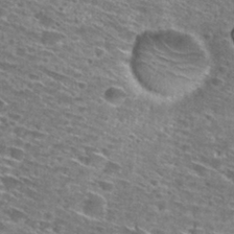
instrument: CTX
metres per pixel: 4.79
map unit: Hto
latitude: 28.6112
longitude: -46.5357
